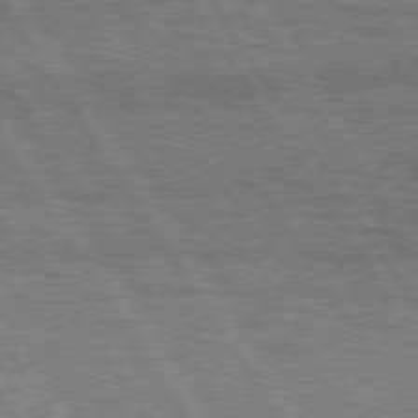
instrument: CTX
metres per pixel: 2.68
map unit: Hpe
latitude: 75.1592
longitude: -155.2159
